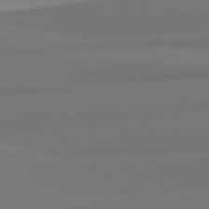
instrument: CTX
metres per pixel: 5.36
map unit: lApd
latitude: 82.1766
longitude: 175.1809
